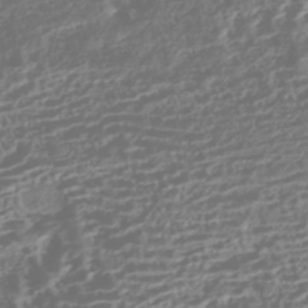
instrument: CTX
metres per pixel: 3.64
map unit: HNhu
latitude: -43.4643
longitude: 104.3873
